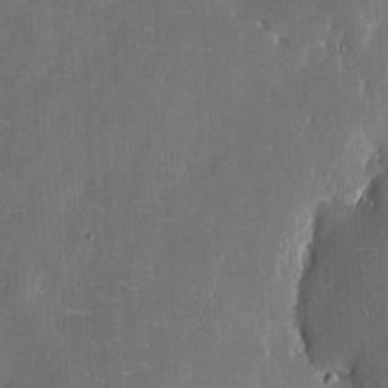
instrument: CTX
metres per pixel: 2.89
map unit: eHh
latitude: 6.2145
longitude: -68.8758
